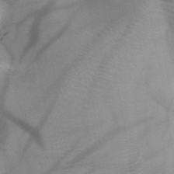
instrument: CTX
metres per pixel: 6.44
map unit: HNb
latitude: -45.7667
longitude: -41.3103
